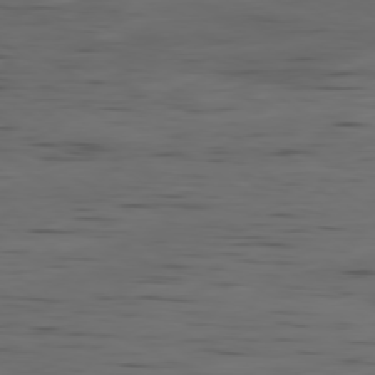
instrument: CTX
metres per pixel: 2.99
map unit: Ap
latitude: -79.8800
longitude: -61.8772
